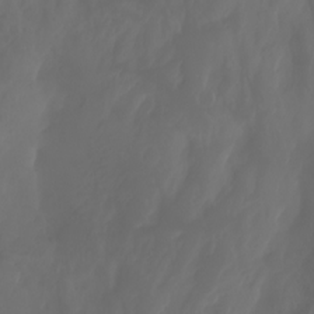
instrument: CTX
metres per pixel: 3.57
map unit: Aa
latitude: -7.6910
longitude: -79.5560
